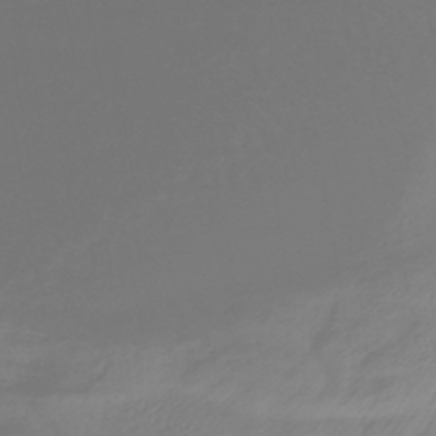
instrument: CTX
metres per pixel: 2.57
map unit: HNhu
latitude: -44.1795
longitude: 96.0094
